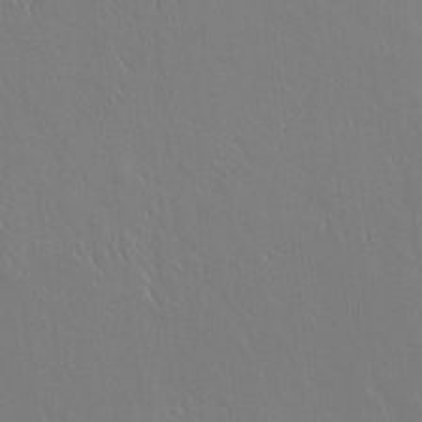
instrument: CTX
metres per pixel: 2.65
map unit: Aa
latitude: 11.8961
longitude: -127.7261
